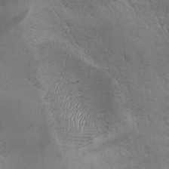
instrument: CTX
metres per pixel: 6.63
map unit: Ave
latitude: -7.3509
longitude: -121.6505
